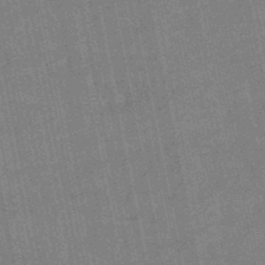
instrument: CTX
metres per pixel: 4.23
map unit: lHb
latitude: -49.3321
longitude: 74.0283
